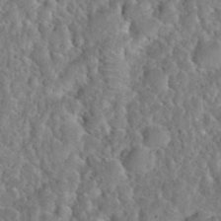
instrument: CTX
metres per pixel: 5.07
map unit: Nhu
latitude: 31.6127
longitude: -51.3481
